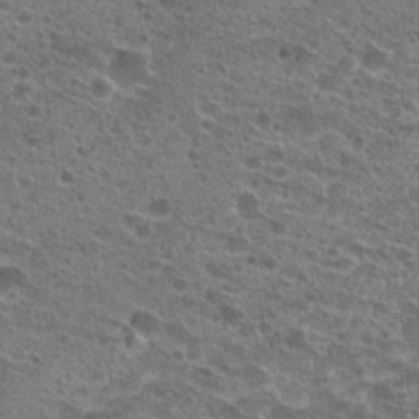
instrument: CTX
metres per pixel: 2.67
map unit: Hto
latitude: 21.8961
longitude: -41.2348
